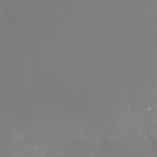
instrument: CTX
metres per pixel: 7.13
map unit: Ht
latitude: -15.5777
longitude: -48.3845
